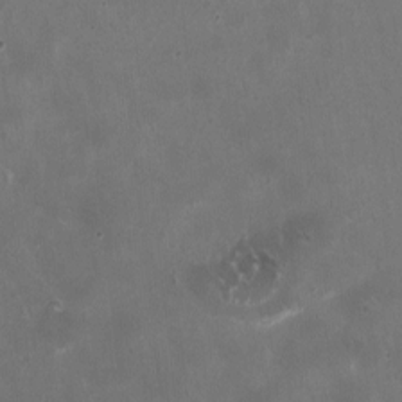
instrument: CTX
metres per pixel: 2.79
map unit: HNhu
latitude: 1.1214
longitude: -3.3292
